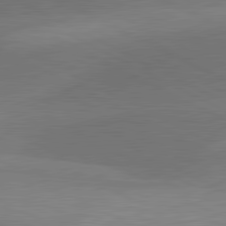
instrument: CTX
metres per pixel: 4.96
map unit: lApd
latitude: 81.3671
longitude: 127.7477
